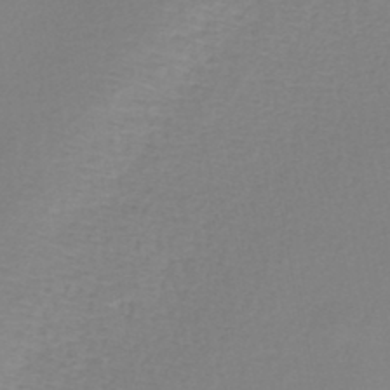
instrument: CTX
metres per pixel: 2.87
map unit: lHb
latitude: -43.2375
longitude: 72.5574
